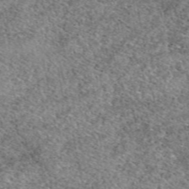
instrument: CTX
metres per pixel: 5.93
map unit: eAb
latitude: 49.8394
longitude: 108.7085
